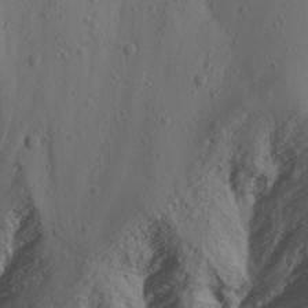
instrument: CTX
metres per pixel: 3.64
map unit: Ave
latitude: 22.8569
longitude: -136.8002
